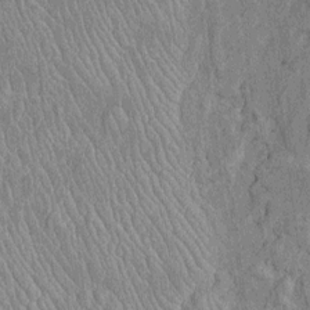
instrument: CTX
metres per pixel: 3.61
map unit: Htu
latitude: -5.7288
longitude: 152.6518
